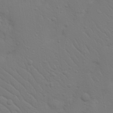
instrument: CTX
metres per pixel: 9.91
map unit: Nhu
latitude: 23.1214
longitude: -73.4049
